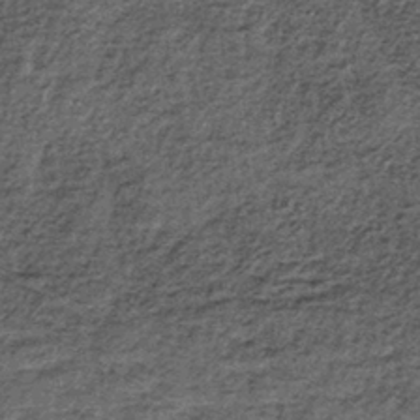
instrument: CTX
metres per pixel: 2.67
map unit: lHb
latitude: -38.8219
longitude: 66.4440
